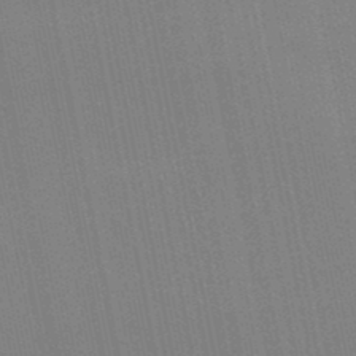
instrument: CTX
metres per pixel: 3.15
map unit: lHb
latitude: -47.4076
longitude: 78.2172
